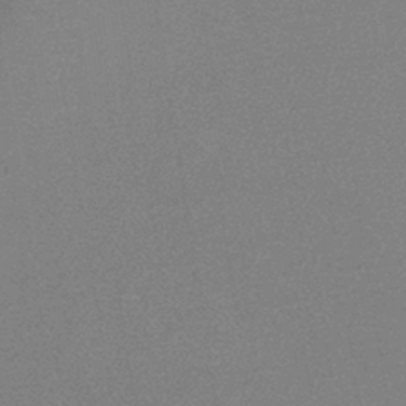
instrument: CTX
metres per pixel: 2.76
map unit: HNb
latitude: -34.8597
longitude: 52.9541
